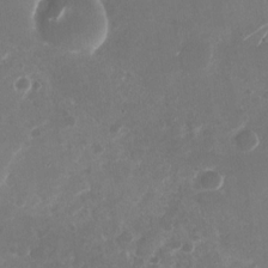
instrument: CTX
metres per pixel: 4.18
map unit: Nhu
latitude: -29.2565
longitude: -70.2522
